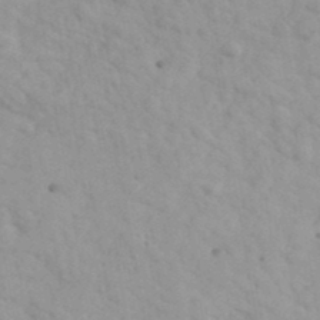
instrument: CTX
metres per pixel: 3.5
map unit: Ave
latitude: 39.9717
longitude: -107.5749
